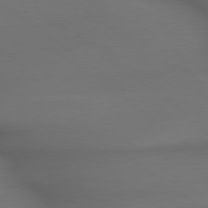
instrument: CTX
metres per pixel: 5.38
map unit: lApd
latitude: 79.4616
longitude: -173.4804
